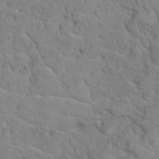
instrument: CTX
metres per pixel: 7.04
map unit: Hto
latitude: 18.3278
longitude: -35.0080
